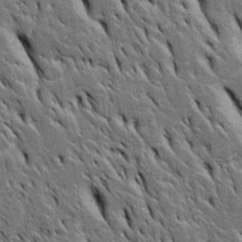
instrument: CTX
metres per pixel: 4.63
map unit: Htu
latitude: -3.4832
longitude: 150.9730
